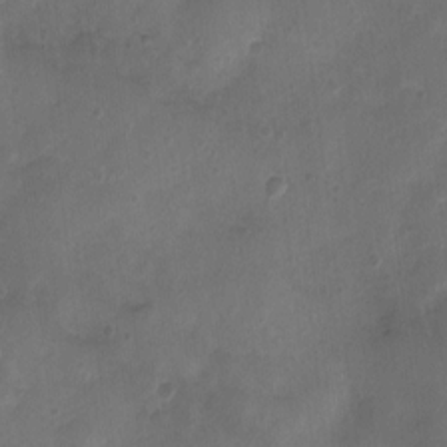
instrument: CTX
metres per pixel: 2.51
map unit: Nhu
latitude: 4.8947
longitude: -16.8380
